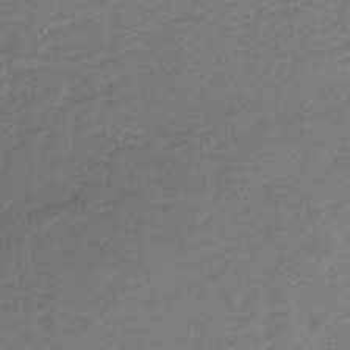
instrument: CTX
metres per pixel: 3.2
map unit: lHb
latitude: -32.5574
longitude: 64.3873
